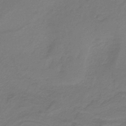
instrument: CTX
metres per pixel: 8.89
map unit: HNb
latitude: -37.7099
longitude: 55.1053
